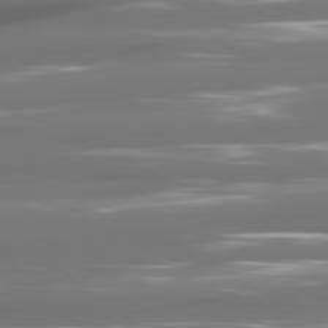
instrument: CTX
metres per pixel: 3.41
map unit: lApd
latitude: 80.9892
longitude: -140.9135
